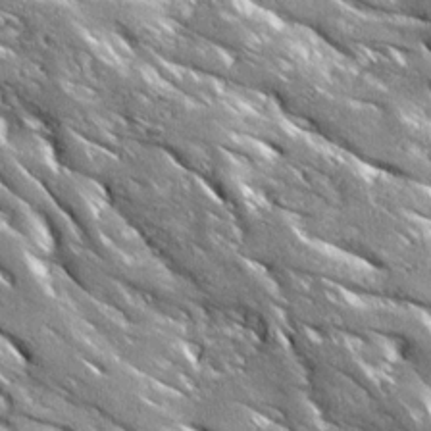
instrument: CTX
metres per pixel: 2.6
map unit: Ave
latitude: 19.4615
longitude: -135.8583
